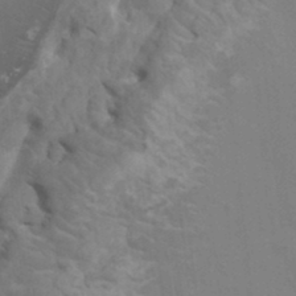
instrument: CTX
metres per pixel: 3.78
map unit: HNhu
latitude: 4.9892
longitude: -2.5168
